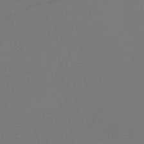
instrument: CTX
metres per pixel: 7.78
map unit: lHb
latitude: -42.6707
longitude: 76.4062
